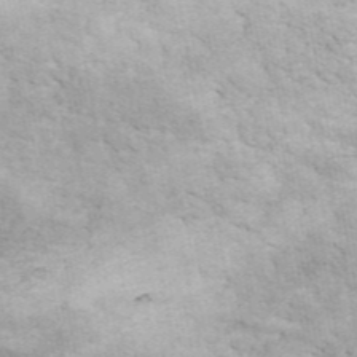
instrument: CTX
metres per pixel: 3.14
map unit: ANa
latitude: 45.2159
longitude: 46.7463
